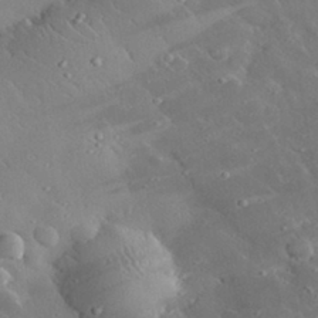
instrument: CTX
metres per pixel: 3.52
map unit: lHvf
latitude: 32.4601
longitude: -84.6680
